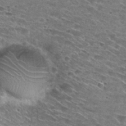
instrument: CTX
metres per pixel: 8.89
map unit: Hto
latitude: 29.1025
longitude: -46.6869
